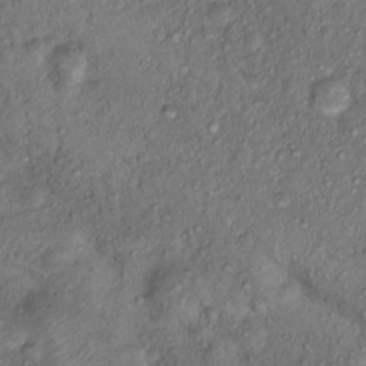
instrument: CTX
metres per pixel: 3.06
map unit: Hto
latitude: 15.6883
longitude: -30.4601
